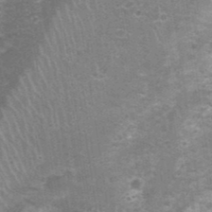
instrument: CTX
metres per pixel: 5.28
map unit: Nhu
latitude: 1.8016
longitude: -17.7071
